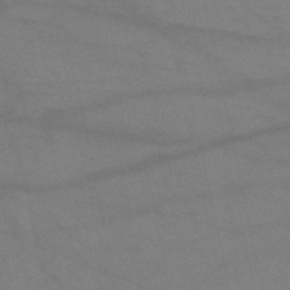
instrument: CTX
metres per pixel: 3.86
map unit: HNb
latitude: -51.8989
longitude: -42.7813
